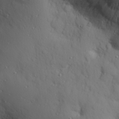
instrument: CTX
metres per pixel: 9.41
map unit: eHh
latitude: 26.5168
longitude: -75.1214
